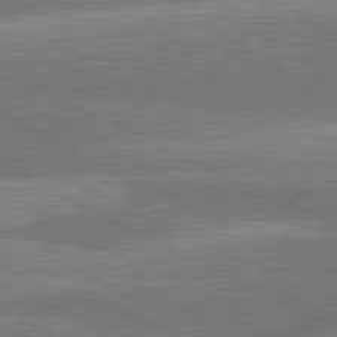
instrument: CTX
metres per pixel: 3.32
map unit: lApd
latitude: 81.4615
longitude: -166.7624
